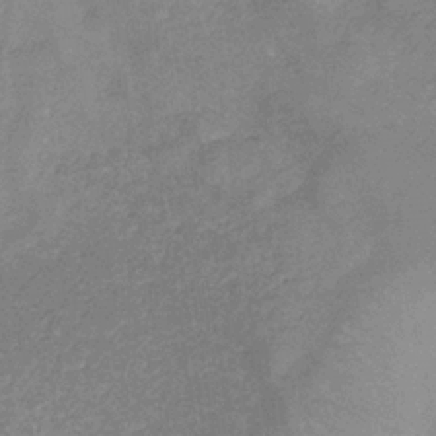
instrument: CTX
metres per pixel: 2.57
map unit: lHb
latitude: -32.5007
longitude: 69.0675
